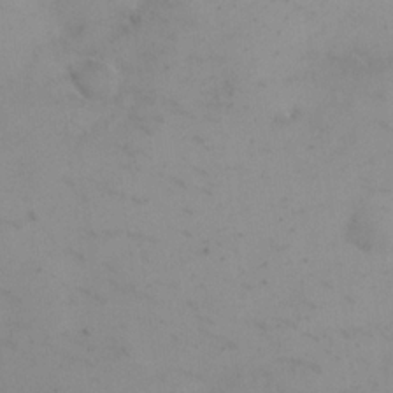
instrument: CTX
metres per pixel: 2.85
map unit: eHh
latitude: 18.4979
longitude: -67.1025
